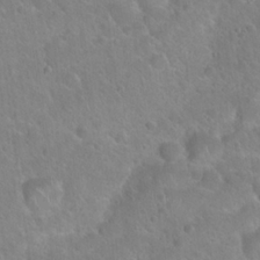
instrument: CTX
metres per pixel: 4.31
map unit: Hto
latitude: 22.2522
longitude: -50.7624
